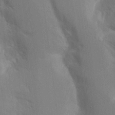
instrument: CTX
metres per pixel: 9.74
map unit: Aa
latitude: 16.0255
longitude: -148.7624
